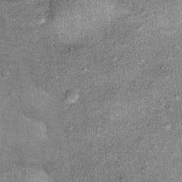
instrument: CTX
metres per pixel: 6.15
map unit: Ht
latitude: 11.1025
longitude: -39.4426
